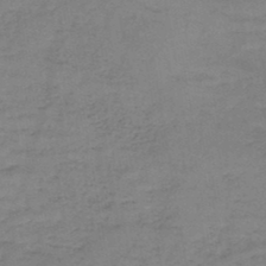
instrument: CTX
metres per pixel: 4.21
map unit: HNb
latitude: -46.7652
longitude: -38.7435
